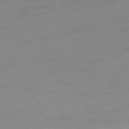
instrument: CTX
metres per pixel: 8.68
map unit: Ap
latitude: -77.7478
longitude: -82.9324
